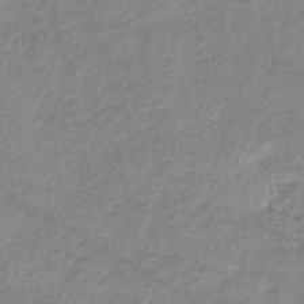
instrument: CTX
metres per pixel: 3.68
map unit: eHb
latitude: -36.2739
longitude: 74.7275
